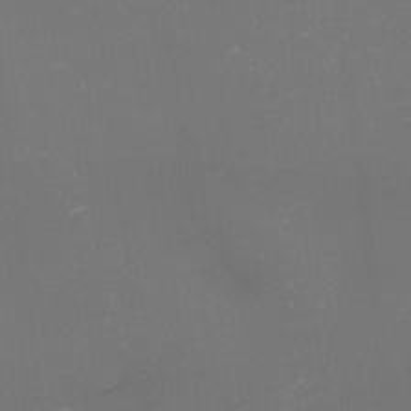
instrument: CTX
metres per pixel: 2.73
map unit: eHh
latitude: -1.4266
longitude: -79.7828
